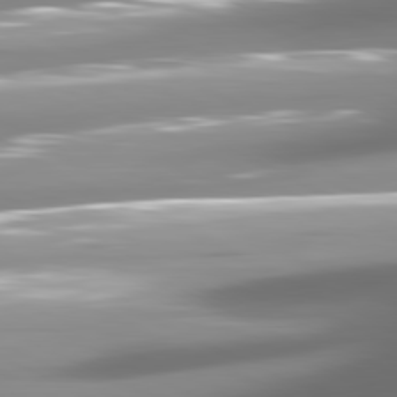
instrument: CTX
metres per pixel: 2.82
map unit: lApd
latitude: 81.1592
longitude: -146.1956
